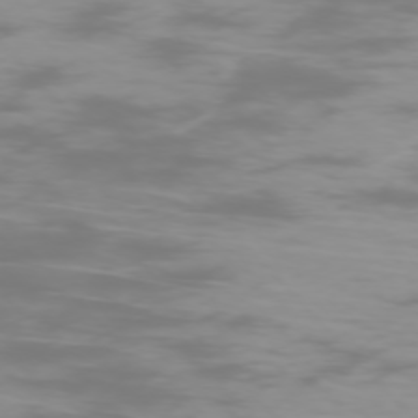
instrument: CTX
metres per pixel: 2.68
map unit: Ap
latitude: -75.5399
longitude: -75.8394
